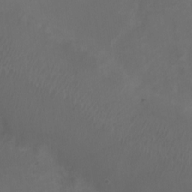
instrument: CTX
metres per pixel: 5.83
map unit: Ht
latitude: 1.5749
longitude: -22.5168
